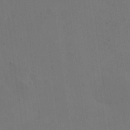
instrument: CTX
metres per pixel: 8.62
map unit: eHh
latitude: 19.8961
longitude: -66.4034
